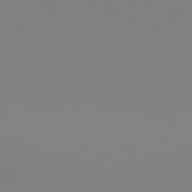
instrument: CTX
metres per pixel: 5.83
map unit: Hpe
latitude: 78.3090
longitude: -128.3467
